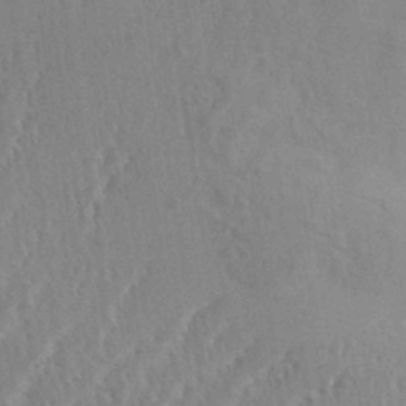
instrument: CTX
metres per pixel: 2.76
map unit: eHh
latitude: 34.3467
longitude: -133.4804
